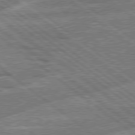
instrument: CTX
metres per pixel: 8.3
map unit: Hpe
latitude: 78.5168
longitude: -159.1970
